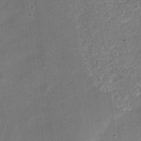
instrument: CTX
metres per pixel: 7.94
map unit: eHh
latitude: 4.4979
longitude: -66.4223
